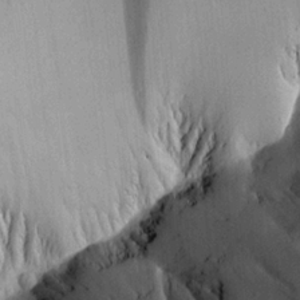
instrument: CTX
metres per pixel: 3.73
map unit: Aa
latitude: 19.5749
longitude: -146.1389
